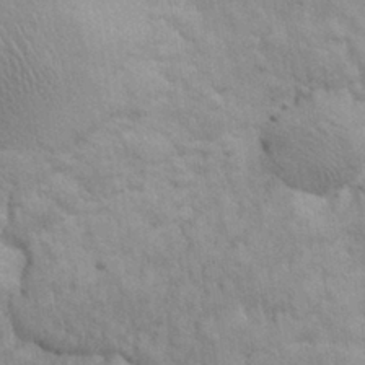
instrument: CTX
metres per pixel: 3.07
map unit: eHh
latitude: 31.5560
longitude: -67.4237
